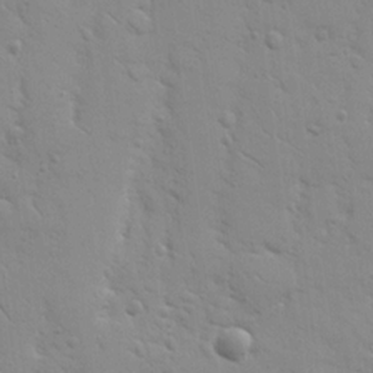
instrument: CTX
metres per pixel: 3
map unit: Nhu
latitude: 17.1025
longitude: -78.6302
